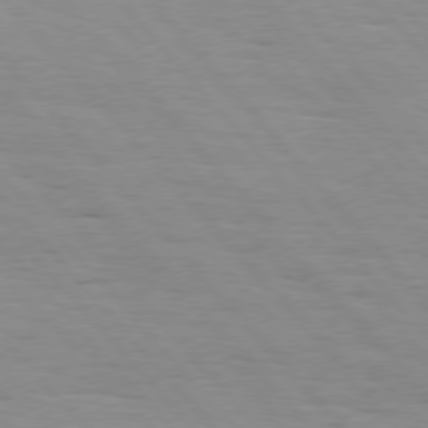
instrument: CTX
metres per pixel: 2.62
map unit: Hpe
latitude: 76.4412
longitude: -153.8584
